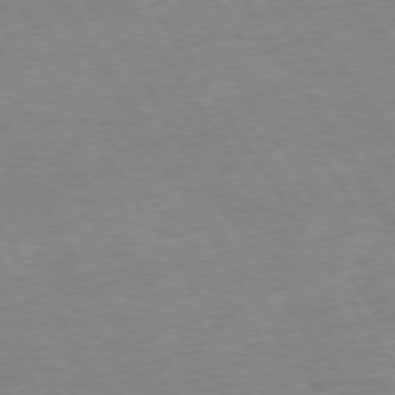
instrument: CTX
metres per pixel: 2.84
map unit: Hpe
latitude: 74.0444
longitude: -140.1199
